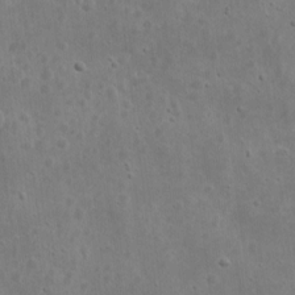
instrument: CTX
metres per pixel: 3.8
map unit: eHh
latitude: 9.3482
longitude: -73.0648
